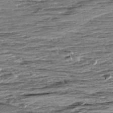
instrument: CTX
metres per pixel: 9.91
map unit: Aa
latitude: 8.8758
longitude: -137.8961
